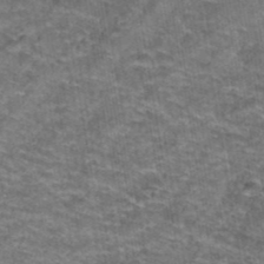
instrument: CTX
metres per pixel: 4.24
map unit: Hto
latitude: 39.4426
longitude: -42.4601
